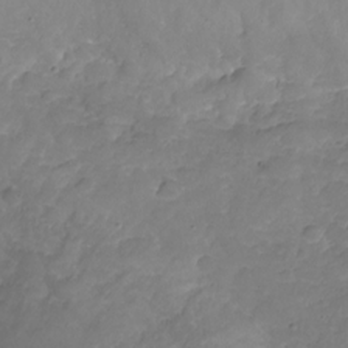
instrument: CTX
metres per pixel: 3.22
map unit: Nhu
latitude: -19.1242
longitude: -57.1781
